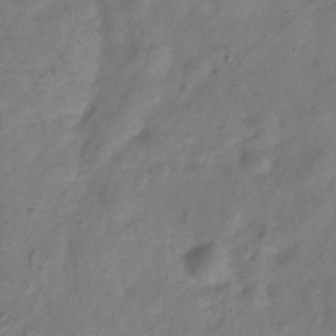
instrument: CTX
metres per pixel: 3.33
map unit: Hve
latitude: -33.0298
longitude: 90.7275
